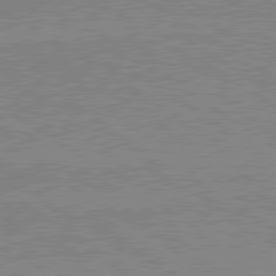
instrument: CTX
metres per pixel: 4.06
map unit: lApd
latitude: 80.0822
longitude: 170.2929
